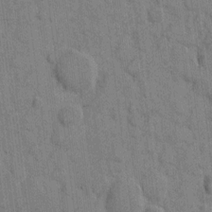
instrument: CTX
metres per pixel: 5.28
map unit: eHh
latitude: 9.4427
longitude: -66.2711
